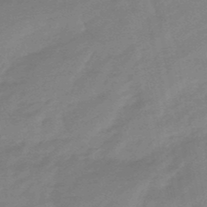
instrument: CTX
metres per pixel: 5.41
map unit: lHb
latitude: -49.1620
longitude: 79.6533
